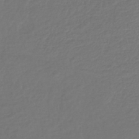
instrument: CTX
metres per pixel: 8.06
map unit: lHb
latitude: -42.8785
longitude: 67.8800
